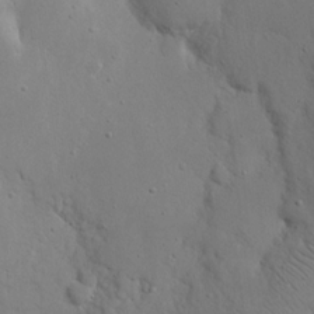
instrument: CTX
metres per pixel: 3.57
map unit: eHh
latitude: 19.4426
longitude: -71.4615
